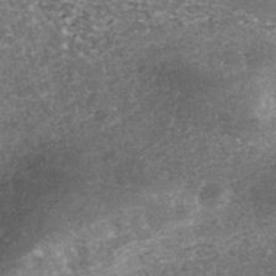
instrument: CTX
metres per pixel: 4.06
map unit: Nhe
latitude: -39.6533
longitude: -116.1389
